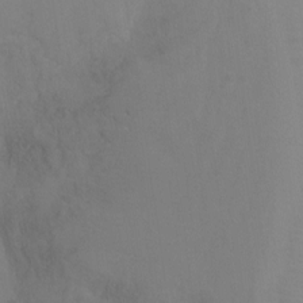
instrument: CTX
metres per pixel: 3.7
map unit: Ht
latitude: -5.4832
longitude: -28.6679
